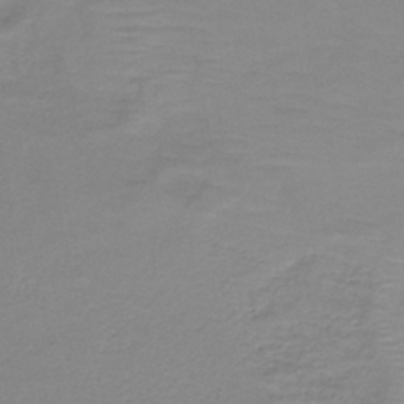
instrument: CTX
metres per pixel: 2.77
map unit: HNb
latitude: -34.8975
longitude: 53.9178
